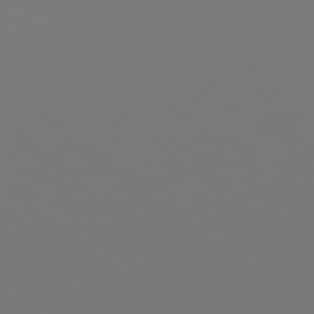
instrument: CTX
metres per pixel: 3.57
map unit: Hpe
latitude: 78.1956
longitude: 178.0850
